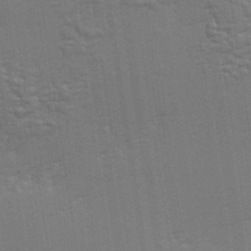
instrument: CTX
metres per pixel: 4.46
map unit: eHh
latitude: 34.4979
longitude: -132.8758
